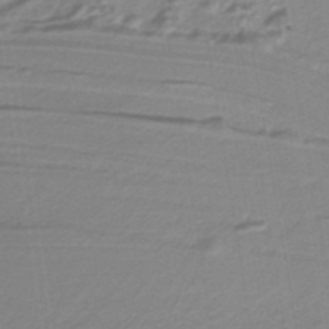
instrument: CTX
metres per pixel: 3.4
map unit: lHb
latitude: -38.8030
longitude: 55.6155
